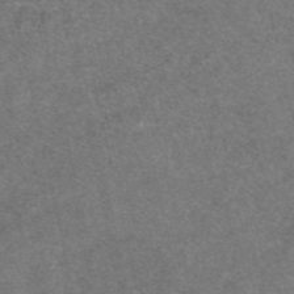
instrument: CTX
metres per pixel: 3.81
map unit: eAb
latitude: 47.6883
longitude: 104.6518
